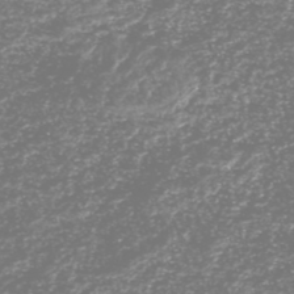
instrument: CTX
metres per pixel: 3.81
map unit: HNhu
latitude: -48.7086
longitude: 29.5588
